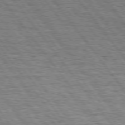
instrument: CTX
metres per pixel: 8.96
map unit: Hpe
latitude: 75.1025
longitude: -152.8758
